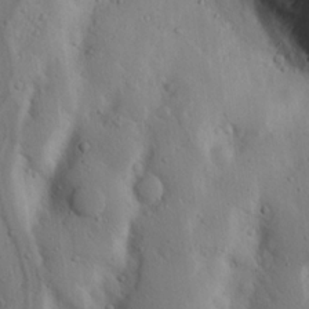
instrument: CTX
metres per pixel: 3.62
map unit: Nhu
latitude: 18.4979
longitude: -76.9702
